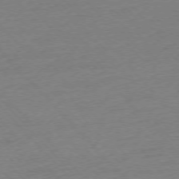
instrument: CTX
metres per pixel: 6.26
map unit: Ap
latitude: -76.2928
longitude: -92.6490
